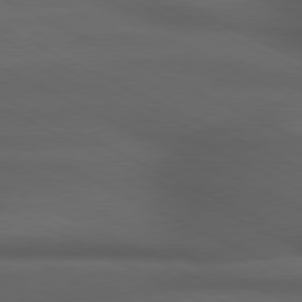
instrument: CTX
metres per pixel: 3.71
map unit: lApd
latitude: 79.4427
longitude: -120.8569
